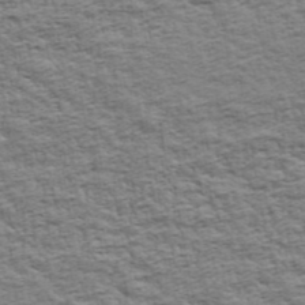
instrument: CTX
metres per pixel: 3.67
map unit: Ave
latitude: 43.0459
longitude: -112.3089
